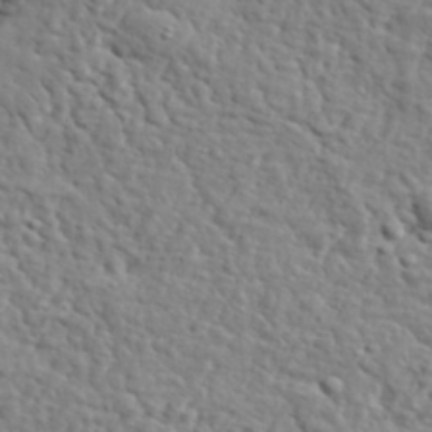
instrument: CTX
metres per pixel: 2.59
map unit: lHvf
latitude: 35.2726
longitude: -86.1955
